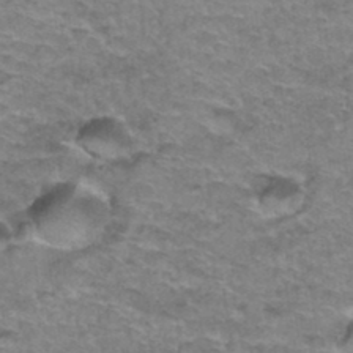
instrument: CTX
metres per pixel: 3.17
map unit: Hto
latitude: 36.9136
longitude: -42.8002
